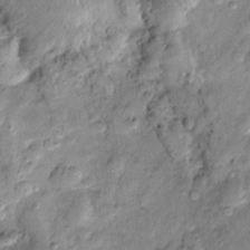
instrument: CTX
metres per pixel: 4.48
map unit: Htu
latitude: -5.0864
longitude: 157.7855
